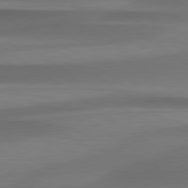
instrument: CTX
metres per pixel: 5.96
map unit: lApd
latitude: 79.5938
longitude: -86.6490
